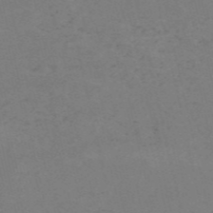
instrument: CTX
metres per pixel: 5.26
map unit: HNb
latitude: -55.6722
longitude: -41.9717
